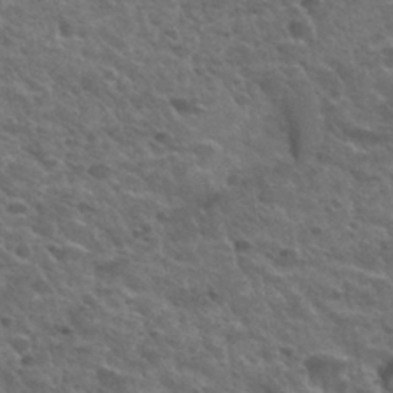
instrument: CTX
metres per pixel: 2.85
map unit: Hto
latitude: 34.0822
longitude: -50.3278
